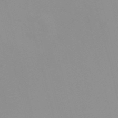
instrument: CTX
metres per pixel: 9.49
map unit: Nve
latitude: -57.3509
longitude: 59.7477
